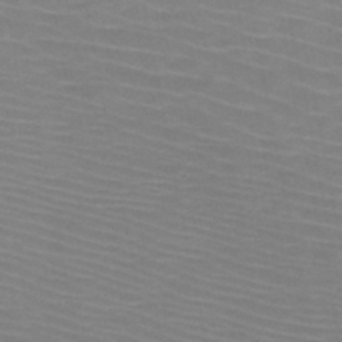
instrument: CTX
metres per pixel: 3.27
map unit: HNb
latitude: -47.0864
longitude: -44.9136
